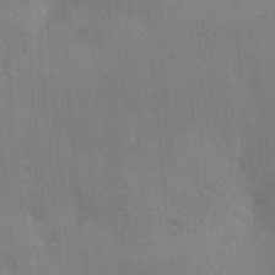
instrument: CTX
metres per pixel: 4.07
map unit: Ave
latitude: -6.7085
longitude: -120.4223
